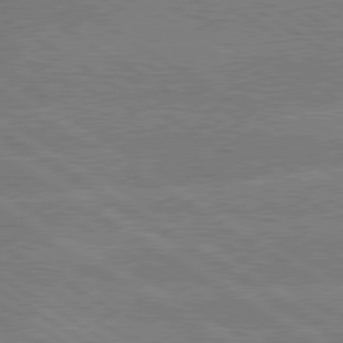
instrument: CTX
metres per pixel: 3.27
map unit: lApd
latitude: 79.6127
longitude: -133.4238
